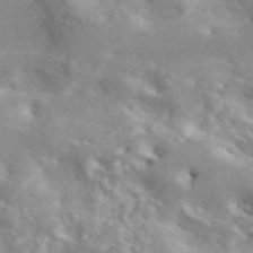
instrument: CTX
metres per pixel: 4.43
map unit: ANa
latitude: 46.7058
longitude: 26.5384
